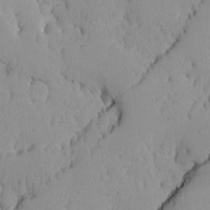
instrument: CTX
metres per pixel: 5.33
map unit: Ave
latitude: -9.3132
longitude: -116.7057
